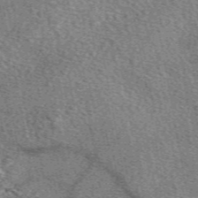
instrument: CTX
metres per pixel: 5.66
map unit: eAb
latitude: 50.2144
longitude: 115.1809
